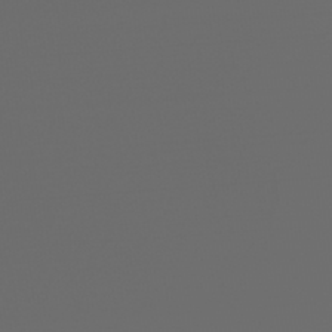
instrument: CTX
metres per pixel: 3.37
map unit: Nhe
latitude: -47.4832
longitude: -172.8002
